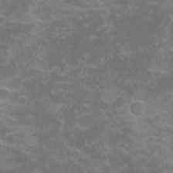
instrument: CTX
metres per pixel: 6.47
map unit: eHh
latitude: -1.8234
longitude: -86.2522
